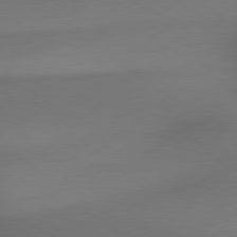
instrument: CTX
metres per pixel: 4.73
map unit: lApd
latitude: 79.5938
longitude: -175.0647
